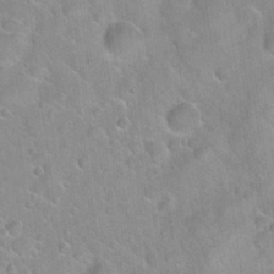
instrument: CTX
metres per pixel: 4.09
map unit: Hto
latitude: 21.4238
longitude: -52.6869
